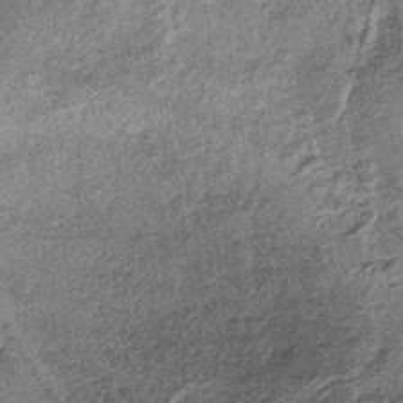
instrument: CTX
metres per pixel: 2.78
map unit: lHb
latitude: -36.7652
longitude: 66.3307
